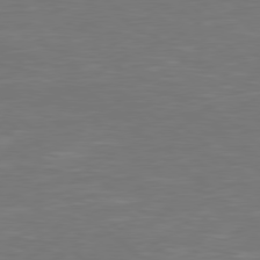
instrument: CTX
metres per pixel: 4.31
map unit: Hpe
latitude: 78.4412
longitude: -126.1389
